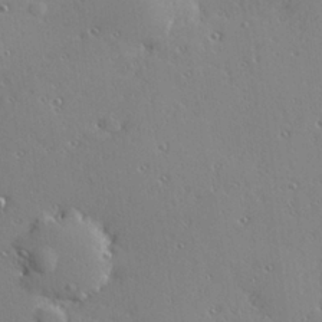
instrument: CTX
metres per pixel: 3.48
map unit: Hve
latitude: 25.8772
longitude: -93.0080
